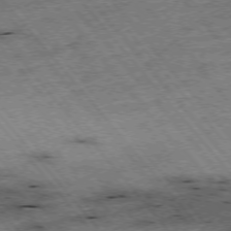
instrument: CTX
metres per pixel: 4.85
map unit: Hpe
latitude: -75.8612
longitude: -21.4616
